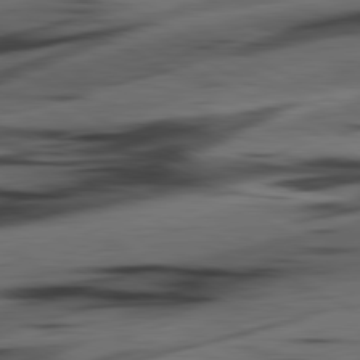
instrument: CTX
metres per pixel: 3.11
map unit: lApd
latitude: 80.9136
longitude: -84.0255
